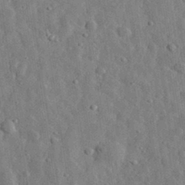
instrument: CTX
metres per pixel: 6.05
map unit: eHh
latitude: 31.9151
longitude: -74.2145
